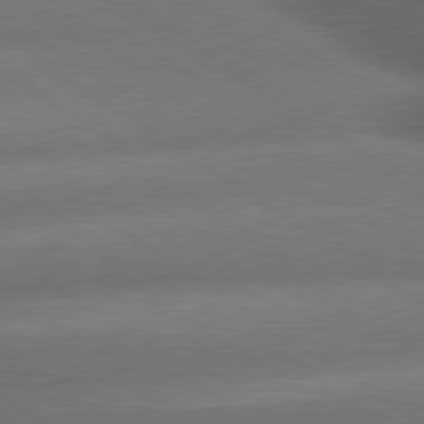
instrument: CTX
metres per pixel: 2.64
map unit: lApd
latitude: 79.9528
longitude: -153.6505
